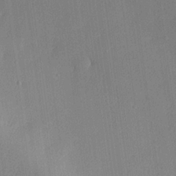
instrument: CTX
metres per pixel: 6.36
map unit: lHvf
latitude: 24.7057
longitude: 141.8800
